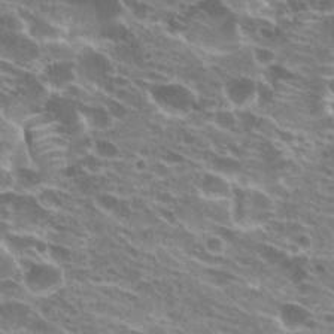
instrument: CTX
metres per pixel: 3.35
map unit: Hto
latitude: 24.1766
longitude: -38.8002
